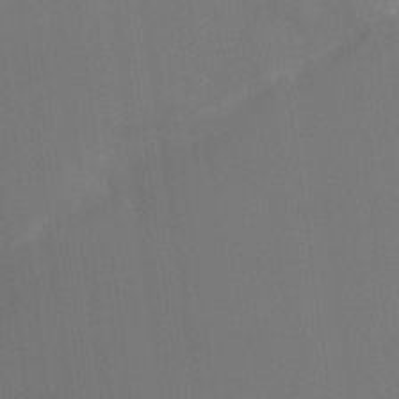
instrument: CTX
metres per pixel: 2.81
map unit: Nhu
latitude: -10.4440
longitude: -75.6694
